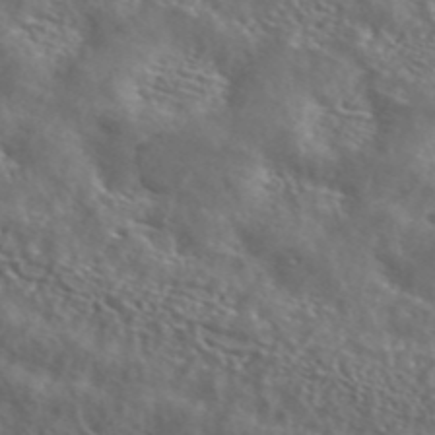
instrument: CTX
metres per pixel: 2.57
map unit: ANa
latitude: 43.1970
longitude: 23.3888
